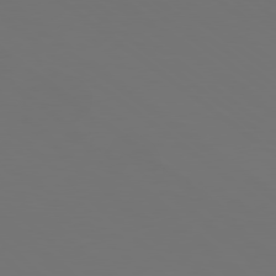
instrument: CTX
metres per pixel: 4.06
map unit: Hpe
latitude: 78.4601
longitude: -175.5938
